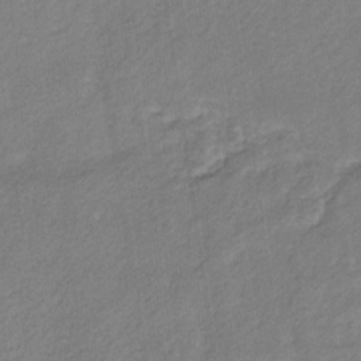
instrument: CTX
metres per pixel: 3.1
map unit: eHb
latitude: -30.2739
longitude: 64.4251
